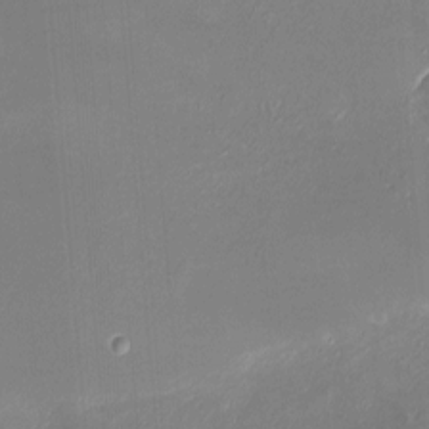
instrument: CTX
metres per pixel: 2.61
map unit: Ht
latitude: -6.3306
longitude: -26.2145
